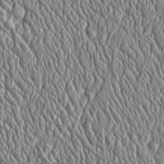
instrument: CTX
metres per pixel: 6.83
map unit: Htu
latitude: -4.1228
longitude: 158.1417
